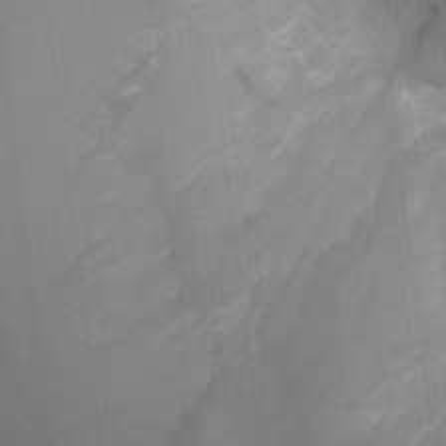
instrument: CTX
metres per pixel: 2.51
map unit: Ht
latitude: -1.4266
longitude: -20.4979
